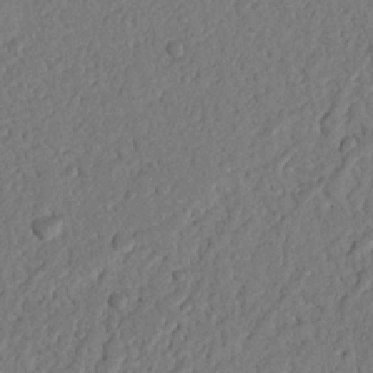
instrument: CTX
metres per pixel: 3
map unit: Nhu
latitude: 20.8191
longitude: -77.7827
